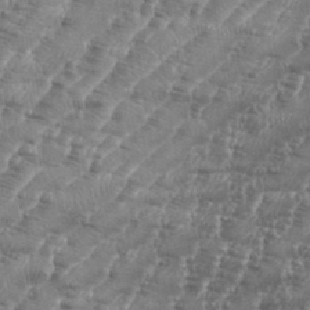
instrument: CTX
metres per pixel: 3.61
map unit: eHh
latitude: 35.3481
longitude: -136.3468
